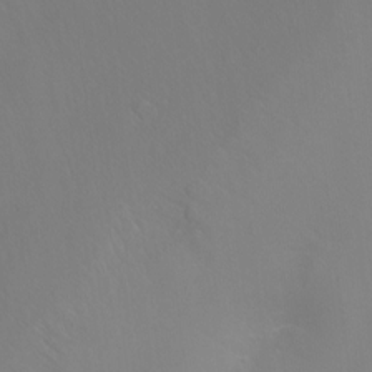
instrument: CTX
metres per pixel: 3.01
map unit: Ht
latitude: -8.3495
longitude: -34.9513
